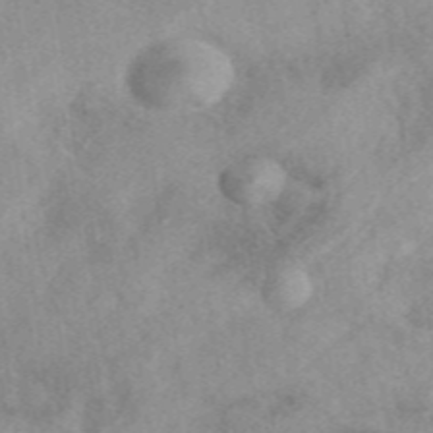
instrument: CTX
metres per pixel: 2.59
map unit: eAb
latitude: 40.3467
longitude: 109.7855
